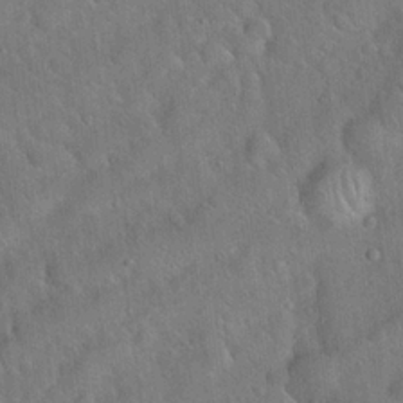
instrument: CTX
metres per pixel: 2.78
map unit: Hto
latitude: 19.5371
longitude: -53.1025
